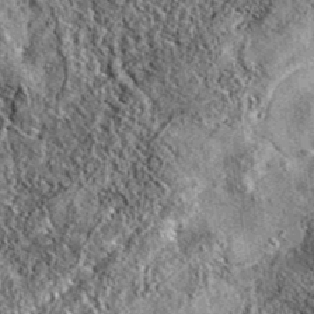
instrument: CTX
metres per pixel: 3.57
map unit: eAb
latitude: 36.4412
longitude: 111.5777
